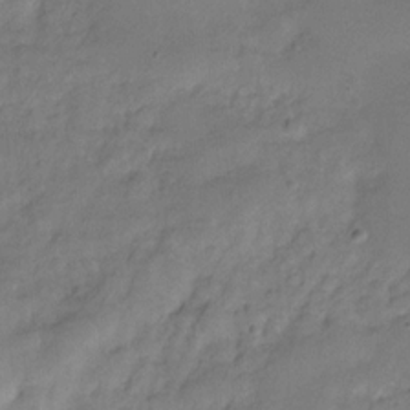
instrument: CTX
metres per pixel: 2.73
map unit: Hve
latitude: -31.1053
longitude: 96.1039
